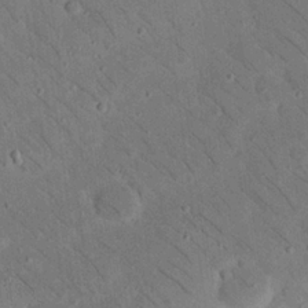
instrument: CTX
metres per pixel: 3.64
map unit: Nhu
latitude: 23.6694
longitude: -73.9528
